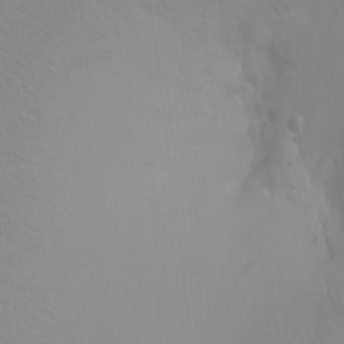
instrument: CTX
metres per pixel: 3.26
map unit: Ht
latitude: -8.2361
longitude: -37.7828
